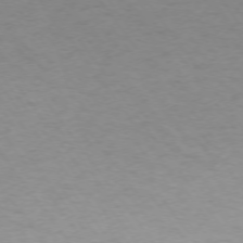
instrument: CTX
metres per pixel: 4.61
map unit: Ap
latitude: -74.9164
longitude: -73.6505
